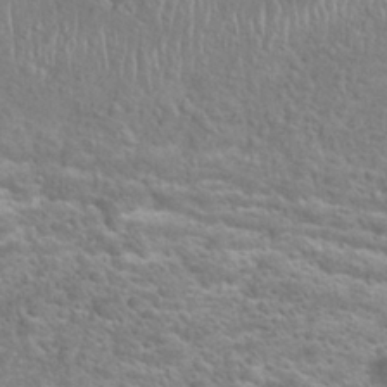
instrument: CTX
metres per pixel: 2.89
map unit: Hto
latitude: 24.8757
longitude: -50.0822
